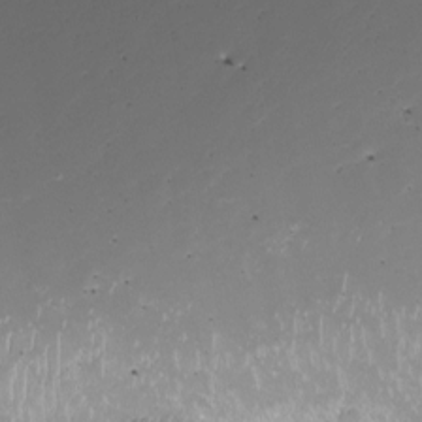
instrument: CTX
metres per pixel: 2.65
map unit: Nhu
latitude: -7.5021
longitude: -93.7449
